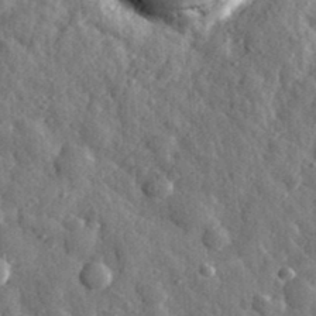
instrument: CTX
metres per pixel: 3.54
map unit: eHh
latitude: 33.2348
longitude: -80.3656
